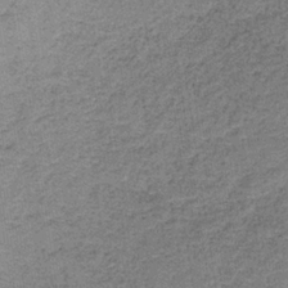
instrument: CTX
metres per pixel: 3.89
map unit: HNb
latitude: -34.9353
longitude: 53.9556
